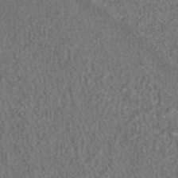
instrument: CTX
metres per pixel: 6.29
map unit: ANa
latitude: 36.5546
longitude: 15.3510
